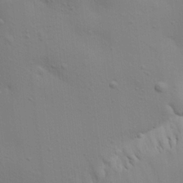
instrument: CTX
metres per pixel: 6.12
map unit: Aa
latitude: 20.8758
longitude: -142.6491
